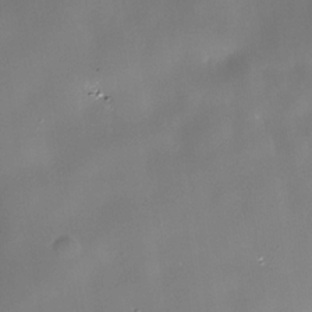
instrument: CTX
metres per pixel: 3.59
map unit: Nhe
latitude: -35.6722
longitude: -91.8205
